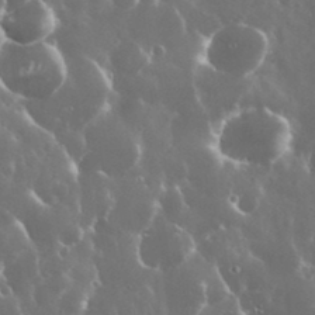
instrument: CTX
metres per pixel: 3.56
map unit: eHh
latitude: 35.2914
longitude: -58.5735
